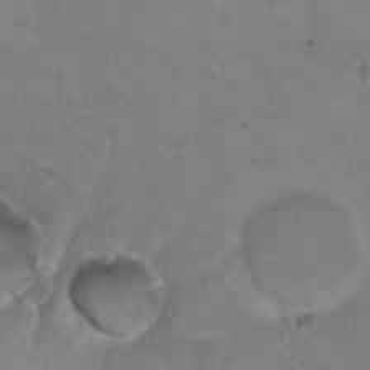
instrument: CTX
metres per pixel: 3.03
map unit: Nhu
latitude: 18.0444
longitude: -30.0633
